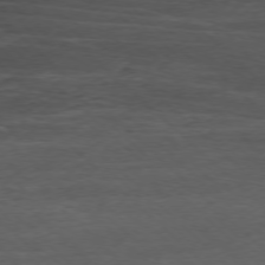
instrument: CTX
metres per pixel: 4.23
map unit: Ap
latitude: -77.1431
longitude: -93.5749
